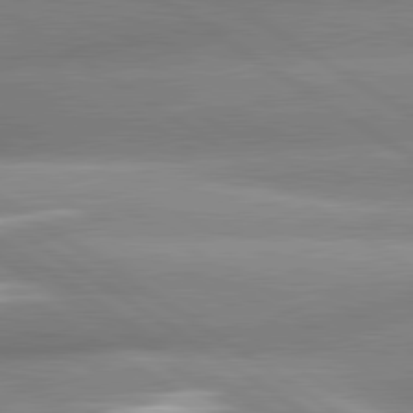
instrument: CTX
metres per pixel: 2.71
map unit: lApd
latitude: 81.1214
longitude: -158.4979
